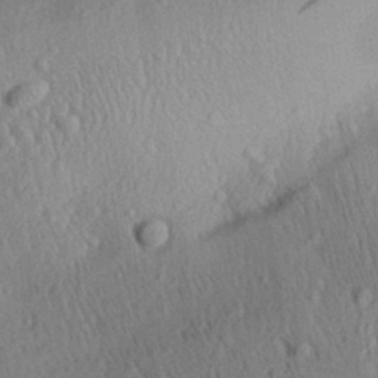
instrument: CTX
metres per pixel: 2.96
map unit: Aa
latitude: 30.1389
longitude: -137.3482
